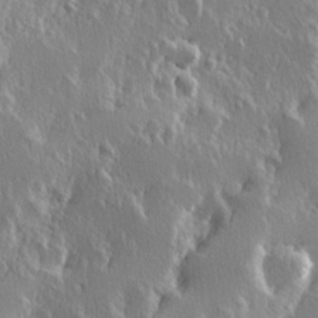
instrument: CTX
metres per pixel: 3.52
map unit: Hve
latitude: 23.4237
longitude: 146.1794
